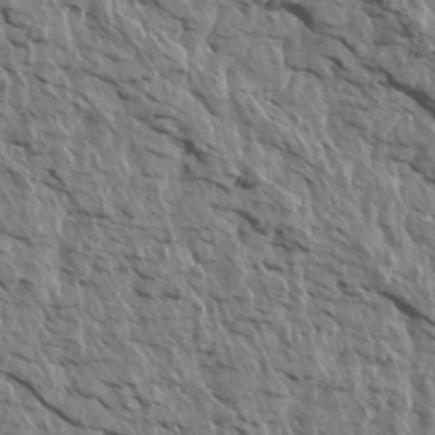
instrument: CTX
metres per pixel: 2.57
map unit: Aa
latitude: 14.6113
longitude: -141.8205
